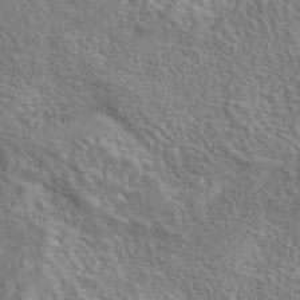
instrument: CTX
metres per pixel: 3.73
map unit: eAb
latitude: 43.1781
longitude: 113.6533
